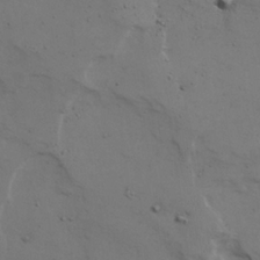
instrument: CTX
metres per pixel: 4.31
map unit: Ave
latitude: 23.0836
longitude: -131.5183
